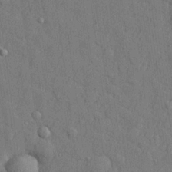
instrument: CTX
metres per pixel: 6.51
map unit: lHvf
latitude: 23.4426
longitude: 142.1605
